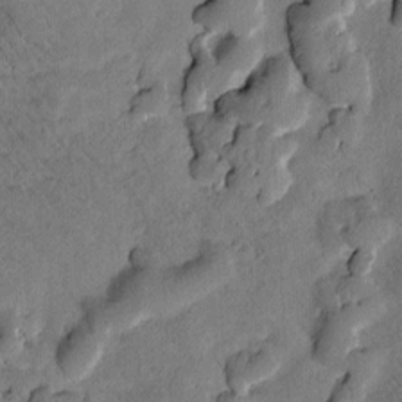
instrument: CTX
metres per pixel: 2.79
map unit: Htu
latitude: 3.4426
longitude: 179.2376
